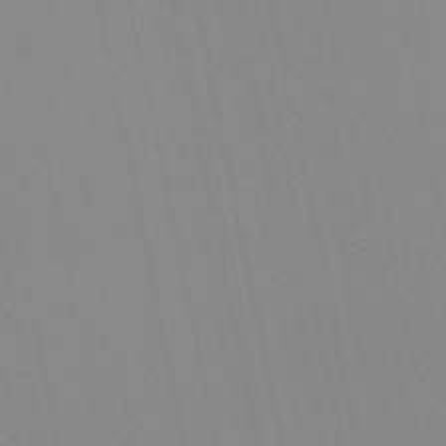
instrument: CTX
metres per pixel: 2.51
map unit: lHb
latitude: -48.8597
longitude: 75.0298
